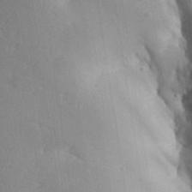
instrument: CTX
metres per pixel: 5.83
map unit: Aa
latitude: 32.9325
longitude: -144.4979
